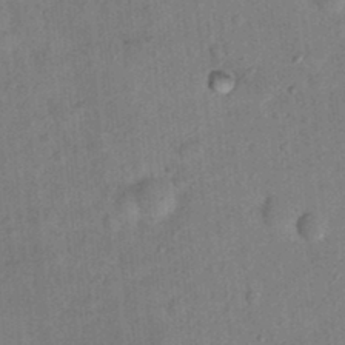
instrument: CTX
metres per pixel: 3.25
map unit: Hto
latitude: 16.2712
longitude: -35.3481
